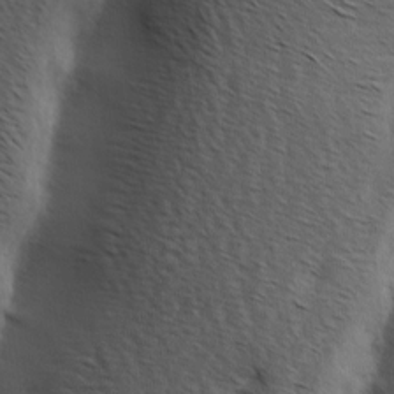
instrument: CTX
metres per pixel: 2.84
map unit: Hve
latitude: 2.3467
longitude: -124.0822
